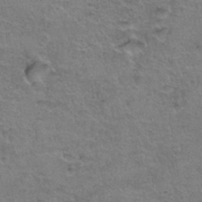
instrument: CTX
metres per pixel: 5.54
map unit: Hto
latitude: 36.5357
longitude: -46.8380
